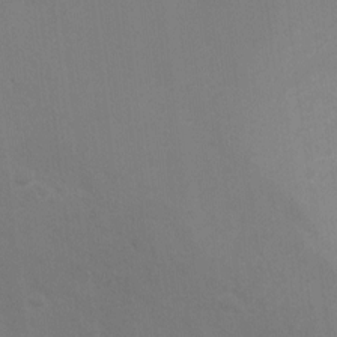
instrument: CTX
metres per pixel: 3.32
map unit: Ht
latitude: 1.7449
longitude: -25.7638
